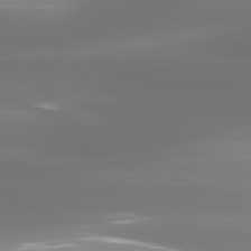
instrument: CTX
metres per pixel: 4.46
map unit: lApd
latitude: 81.4804
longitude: -134.1011
